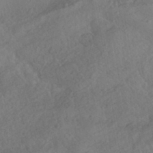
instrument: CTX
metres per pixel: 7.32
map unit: HNhu
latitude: -42.5006
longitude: 105.5210
